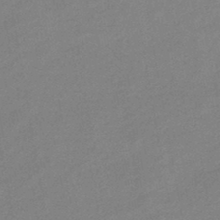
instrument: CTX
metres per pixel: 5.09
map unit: eHb
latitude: -41.3509
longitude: 82.7274
